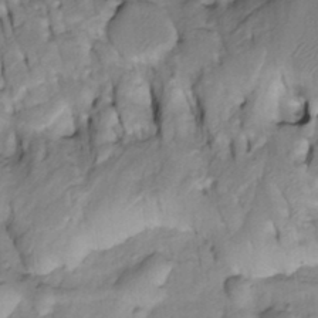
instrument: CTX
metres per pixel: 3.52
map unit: Htu
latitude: -4.4251
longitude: 150.4629
